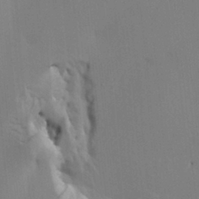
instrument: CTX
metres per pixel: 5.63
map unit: HNhu
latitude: 10.1200
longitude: 23.2187
